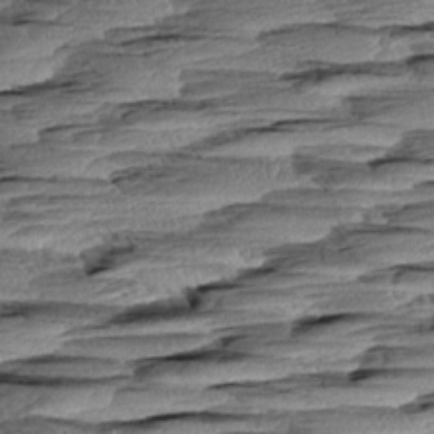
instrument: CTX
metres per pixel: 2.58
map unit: Aa
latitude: 8.6113
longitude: -133.2915
